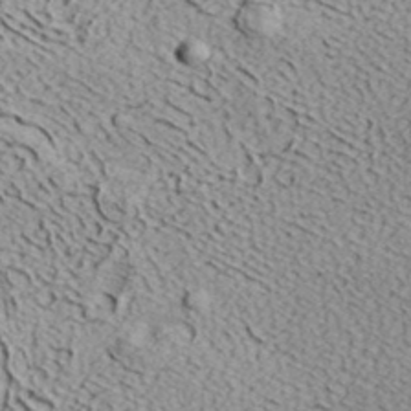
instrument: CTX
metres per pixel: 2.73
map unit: eHh
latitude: 37.1592
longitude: -80.2522
